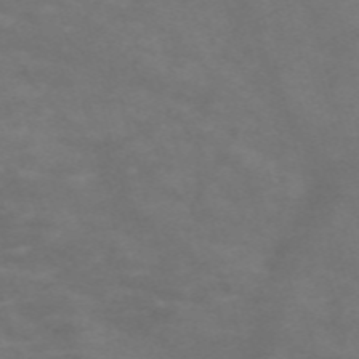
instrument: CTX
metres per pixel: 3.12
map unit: Nve
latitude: -59.0864
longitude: 58.8974
